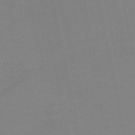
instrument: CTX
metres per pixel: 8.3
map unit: HNb
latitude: -49.5966
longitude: -43.3482
